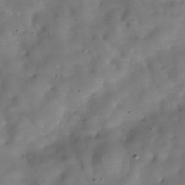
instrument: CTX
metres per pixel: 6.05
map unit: Hve
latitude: -30.7274
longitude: 94.6896
